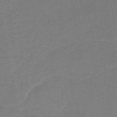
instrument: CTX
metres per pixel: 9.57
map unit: HNb
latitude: -47.2187
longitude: -39.5938
